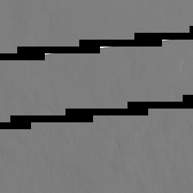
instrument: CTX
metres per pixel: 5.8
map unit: Ht
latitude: -10.6519
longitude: -34.6868
